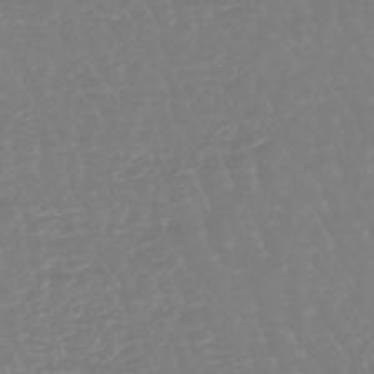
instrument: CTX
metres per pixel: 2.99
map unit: eHb
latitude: -45.6911
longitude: 79.5966
